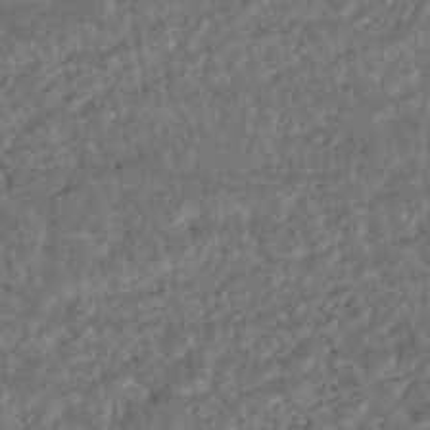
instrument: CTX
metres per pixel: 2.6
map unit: HNhu
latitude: -45.8422
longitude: 104.5762
